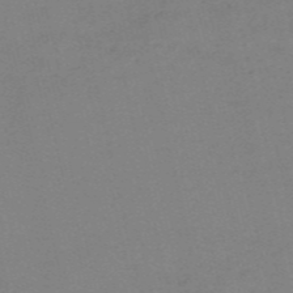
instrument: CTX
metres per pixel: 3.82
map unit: HNb
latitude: -55.3699
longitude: -41.9717
